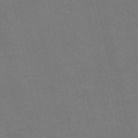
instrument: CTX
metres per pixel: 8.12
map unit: Nve
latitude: -58.6707
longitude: 60.6896
